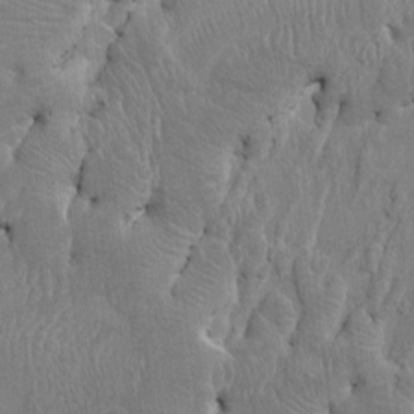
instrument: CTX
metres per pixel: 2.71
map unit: HNhu
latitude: 4.1200
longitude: -6.9136
